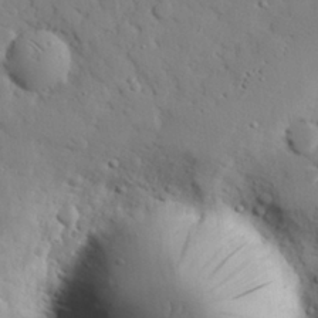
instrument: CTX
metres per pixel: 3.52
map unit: eHh
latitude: 28.2333
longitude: -81.4804
